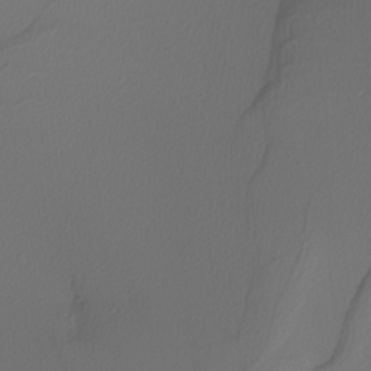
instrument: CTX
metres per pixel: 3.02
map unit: Nhu
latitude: -5.4076
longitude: -94.8002
